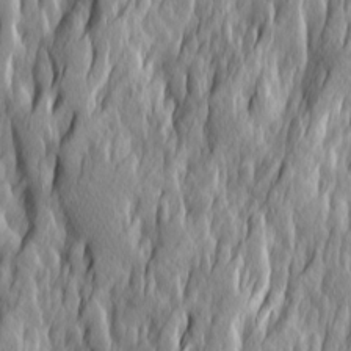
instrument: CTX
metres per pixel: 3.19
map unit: Ave
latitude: 14.7625
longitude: -135.1781
